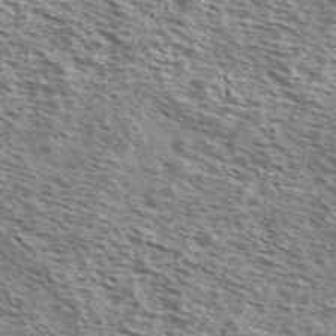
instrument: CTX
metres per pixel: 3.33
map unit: Ave
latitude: 38.6868
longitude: -108.8191
